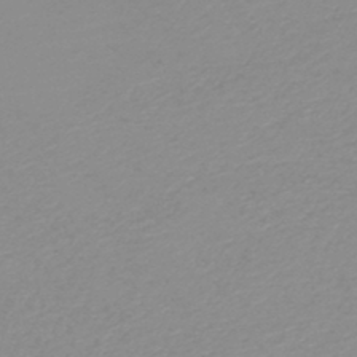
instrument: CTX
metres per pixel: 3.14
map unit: HNb
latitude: -44.8597
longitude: -44.3467
